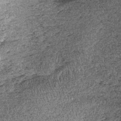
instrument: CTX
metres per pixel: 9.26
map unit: lHb
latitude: -39.8233
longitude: 67.0676
